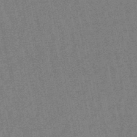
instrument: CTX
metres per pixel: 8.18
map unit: lHb
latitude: -48.1039
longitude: 80.4062
